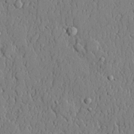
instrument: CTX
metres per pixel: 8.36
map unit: lHvf
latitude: 20.8758
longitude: 143.7288
